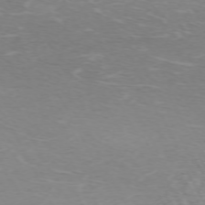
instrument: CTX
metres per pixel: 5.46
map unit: Hpe
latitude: -71.6155
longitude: 12.3117
